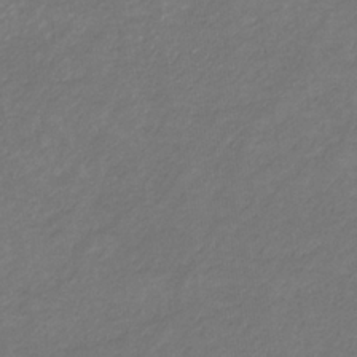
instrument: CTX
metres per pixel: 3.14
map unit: eHb
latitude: -32.5952
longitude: 70.4818
